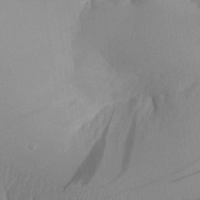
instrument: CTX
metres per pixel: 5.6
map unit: Aa
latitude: 32.4034
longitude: -141.1592
